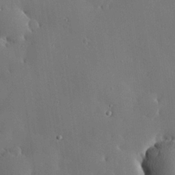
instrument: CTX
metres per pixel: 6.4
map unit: eHh
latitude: 23.9339
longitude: -91.4804
